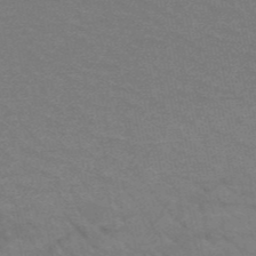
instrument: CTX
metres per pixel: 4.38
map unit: HNb
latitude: -52.6518
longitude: -43.6505
